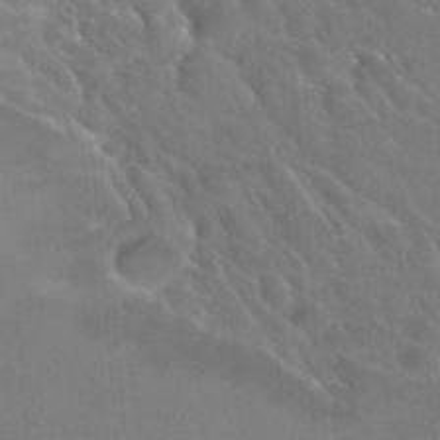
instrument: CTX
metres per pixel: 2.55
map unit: Hto
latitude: 36.1200
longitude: -46.9892
